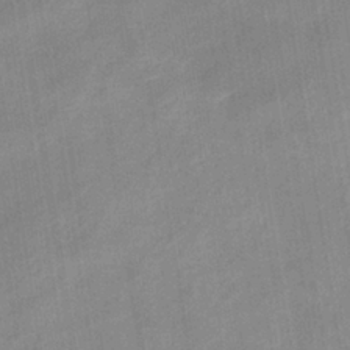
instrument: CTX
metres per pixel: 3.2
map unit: eHb
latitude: -36.4062
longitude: 74.2362
